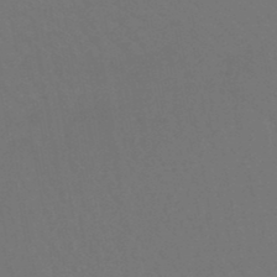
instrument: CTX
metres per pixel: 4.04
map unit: lHb
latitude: -47.8422
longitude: 74.6897
